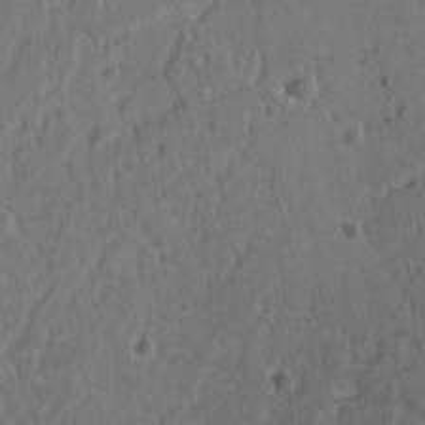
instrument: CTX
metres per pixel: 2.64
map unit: lAvf
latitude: -9.9178
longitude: -120.2334
